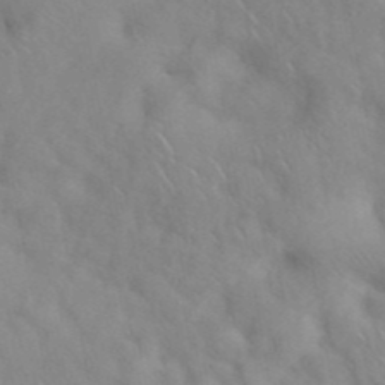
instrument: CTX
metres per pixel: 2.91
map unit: ANa
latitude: 42.7435
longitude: 53.7666
